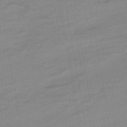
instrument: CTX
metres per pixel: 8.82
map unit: HNhu
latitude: -41.9745
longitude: 91.2943
